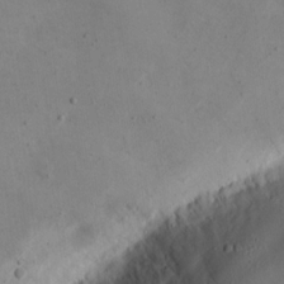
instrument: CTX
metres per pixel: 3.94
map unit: eHh
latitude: 16.2712
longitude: -67.8394
